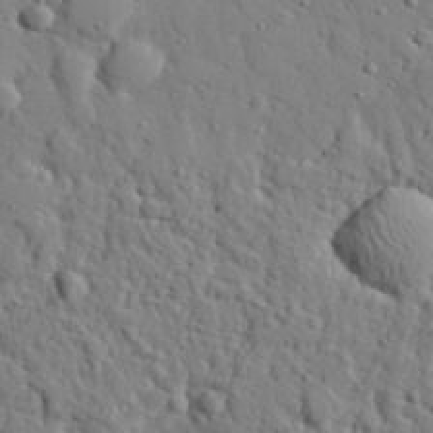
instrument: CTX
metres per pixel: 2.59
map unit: eHh
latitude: 26.1200
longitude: -78.2712
